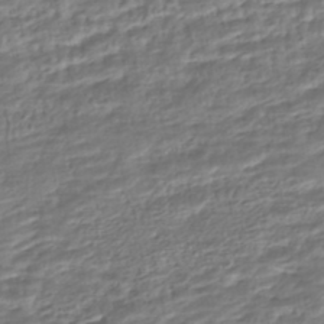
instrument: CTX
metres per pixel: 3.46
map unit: HNhu
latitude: -45.7478
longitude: 103.6344
